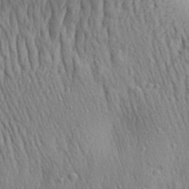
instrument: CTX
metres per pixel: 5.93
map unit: Aa
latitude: 29.8016
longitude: -138.9325
